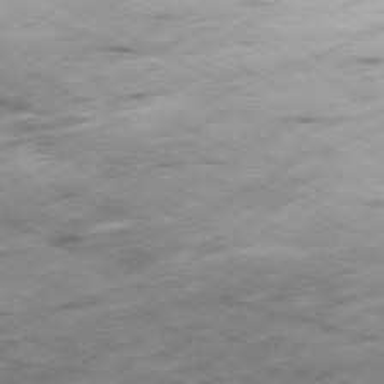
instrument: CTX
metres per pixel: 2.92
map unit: Ap
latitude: -80.8786
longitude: -82.6301
